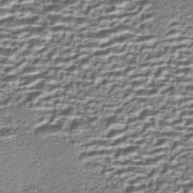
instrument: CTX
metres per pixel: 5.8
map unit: Nhe
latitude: -45.0675
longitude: 152.1039
